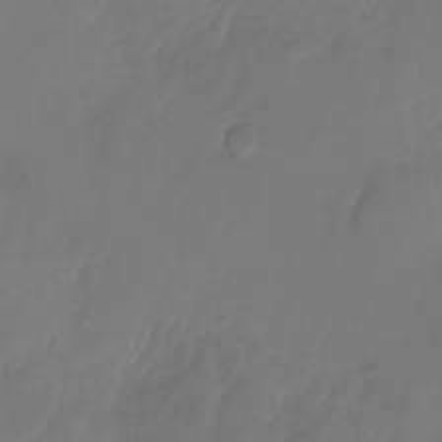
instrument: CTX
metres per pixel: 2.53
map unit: Nhu
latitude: -26.7274
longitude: -71.0647
